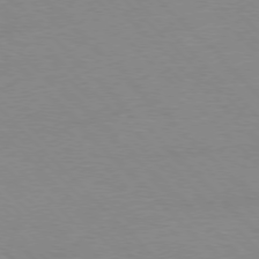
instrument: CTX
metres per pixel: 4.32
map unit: Ap
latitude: -77.8233
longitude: -87.5371
